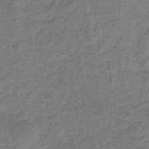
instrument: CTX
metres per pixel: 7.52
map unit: eHb
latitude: -33.0109
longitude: 74.2173
